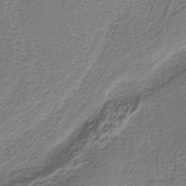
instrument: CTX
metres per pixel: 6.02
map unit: HNb
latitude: -37.8989
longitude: 53.7666
